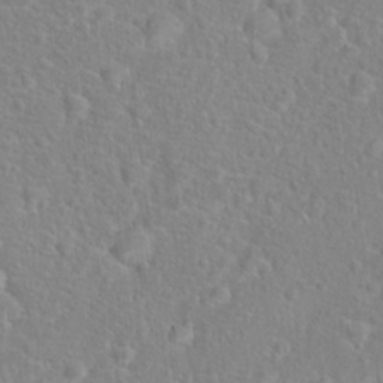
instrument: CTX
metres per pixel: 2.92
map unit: Hto
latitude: 16.8002
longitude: -41.9717
